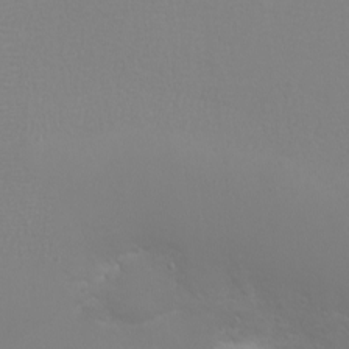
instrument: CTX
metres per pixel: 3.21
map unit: eHh
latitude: -6.5762
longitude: -79.3860
